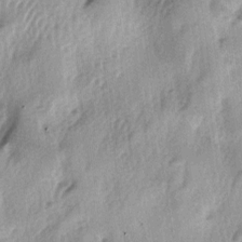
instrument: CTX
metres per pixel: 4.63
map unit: lAa
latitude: -4.8597
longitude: -125.2348
